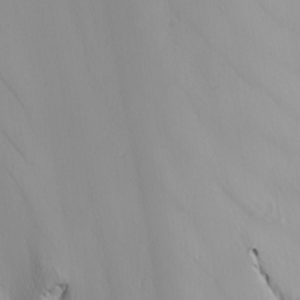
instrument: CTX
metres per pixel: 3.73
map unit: Nhu
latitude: -5.0486
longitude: -95.3860
